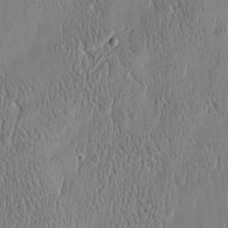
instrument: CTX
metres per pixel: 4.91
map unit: Htu
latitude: -5.0675
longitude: 174.8785
